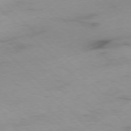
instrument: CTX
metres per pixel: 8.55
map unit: Ap
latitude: -77.5399
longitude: -90.9325
